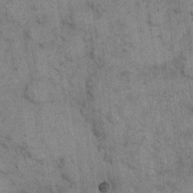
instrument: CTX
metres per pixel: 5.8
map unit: eHh
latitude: 15.8773
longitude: -66.0255
